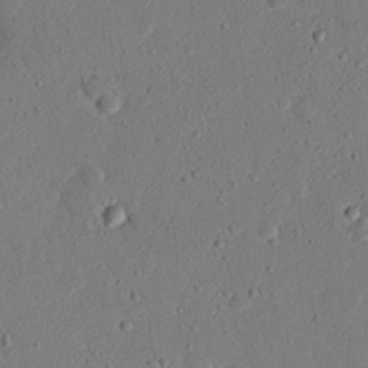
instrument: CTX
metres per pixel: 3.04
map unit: eHh
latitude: 25.2348
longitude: -80.7435
